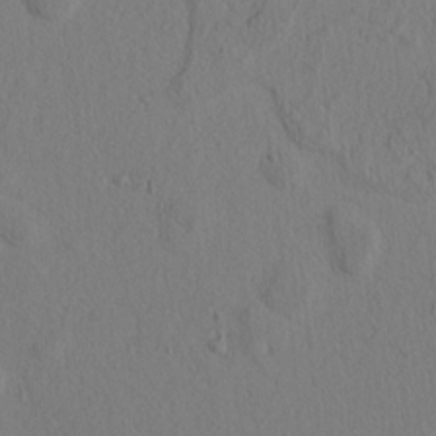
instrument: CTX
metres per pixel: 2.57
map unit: lAvf
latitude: 8.6869
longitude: 165.6533
